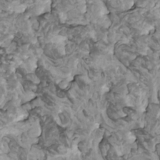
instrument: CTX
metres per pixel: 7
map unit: HNhu
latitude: 0.9702
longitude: 5.3509
